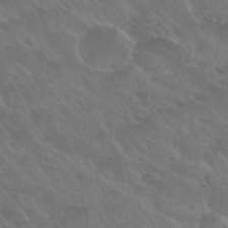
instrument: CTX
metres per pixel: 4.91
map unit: Nhu
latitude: 30.5168
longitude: -55.2726
